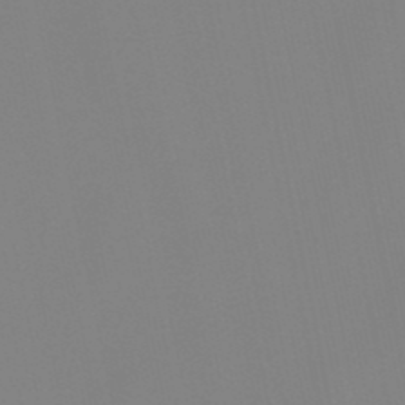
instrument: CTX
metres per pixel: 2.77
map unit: lHb
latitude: -49.0676
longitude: 69.9556
